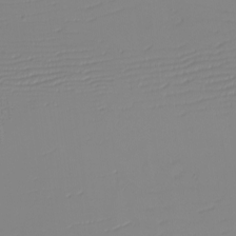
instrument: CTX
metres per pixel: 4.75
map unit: eHh
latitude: -6.5762
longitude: -80.2145
